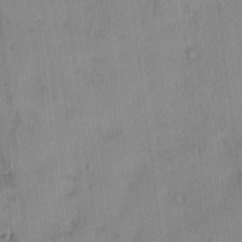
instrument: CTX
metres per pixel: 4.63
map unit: HNhu
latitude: 5.3104
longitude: 10.7085
